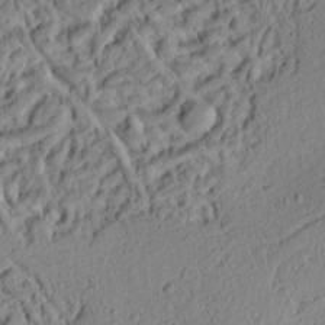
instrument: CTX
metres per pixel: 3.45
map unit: Ht
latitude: 9.0648
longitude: -75.3482
